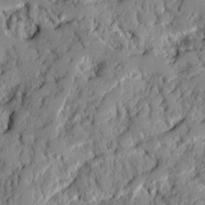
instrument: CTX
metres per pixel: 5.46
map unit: Ave
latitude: 20.5357
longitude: -129.6316
